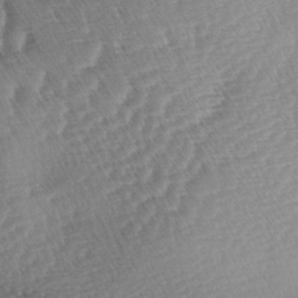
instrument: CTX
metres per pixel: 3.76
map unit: lAa
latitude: -3.5588
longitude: -126.3278
